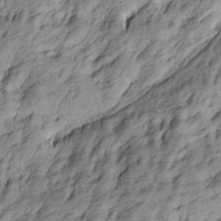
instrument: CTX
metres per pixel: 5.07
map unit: Htu
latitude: -4.4440
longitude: -176.3845
